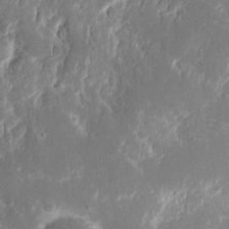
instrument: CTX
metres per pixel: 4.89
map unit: eHh
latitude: 7.6883
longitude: -68.9703
